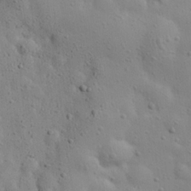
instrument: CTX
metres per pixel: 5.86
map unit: eHh
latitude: 24.5356
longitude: -69.9339
